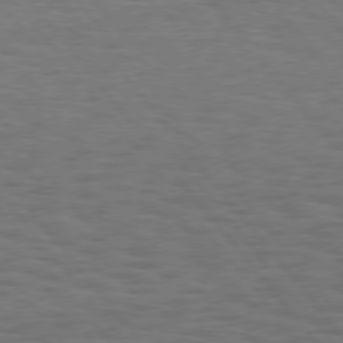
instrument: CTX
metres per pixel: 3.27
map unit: Hpe
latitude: 75.4426
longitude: -137.1592
